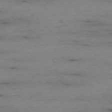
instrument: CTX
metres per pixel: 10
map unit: Ap
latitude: -76.9731
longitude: -90.5735
